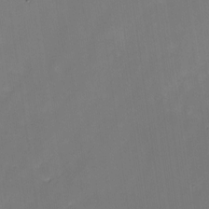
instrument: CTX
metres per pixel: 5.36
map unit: Nhe
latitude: -26.5573
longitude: -110.8380
